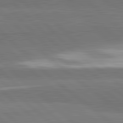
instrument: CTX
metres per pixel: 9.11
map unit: lApd
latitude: 82.2522
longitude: 162.6518
